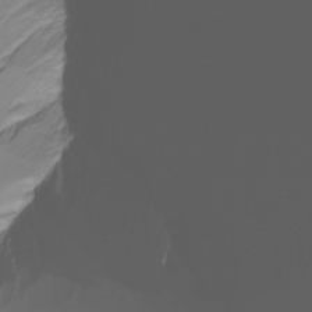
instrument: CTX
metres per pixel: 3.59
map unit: Ht
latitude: -16.7464
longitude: -47.0459
